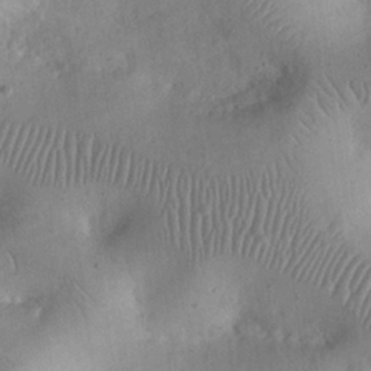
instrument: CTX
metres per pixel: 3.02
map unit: eHh
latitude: 25.3103
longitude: -66.1577
